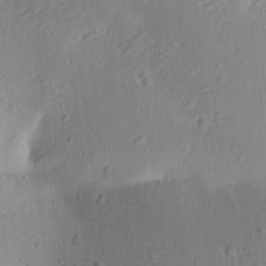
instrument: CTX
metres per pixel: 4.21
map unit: Aa
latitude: 12.5357
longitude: -143.3671
